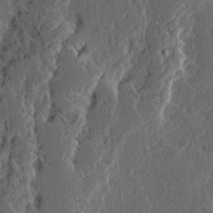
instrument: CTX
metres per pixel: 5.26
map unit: Ave
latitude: 14.4223
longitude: -137.4805
